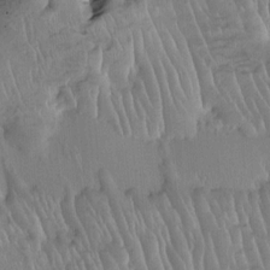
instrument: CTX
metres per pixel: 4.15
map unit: HNhu
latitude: 2.0444
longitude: -5.8772
